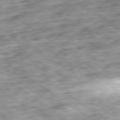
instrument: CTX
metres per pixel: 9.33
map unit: Ap
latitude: -79.5777
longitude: -75.4993
